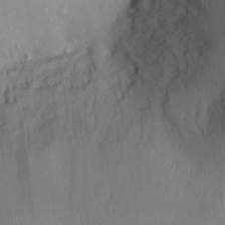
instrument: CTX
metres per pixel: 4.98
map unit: Aa
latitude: 27.2348
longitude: -146.1200
